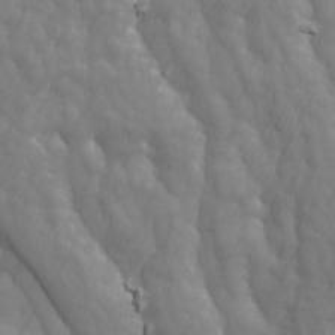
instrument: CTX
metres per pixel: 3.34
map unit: Ave
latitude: 13.5182
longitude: -105.3482
